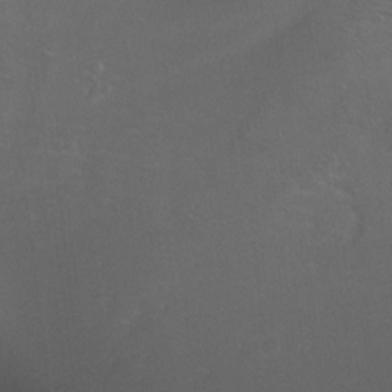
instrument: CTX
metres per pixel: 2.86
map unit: Ht
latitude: 0.2522
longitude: -37.7828
